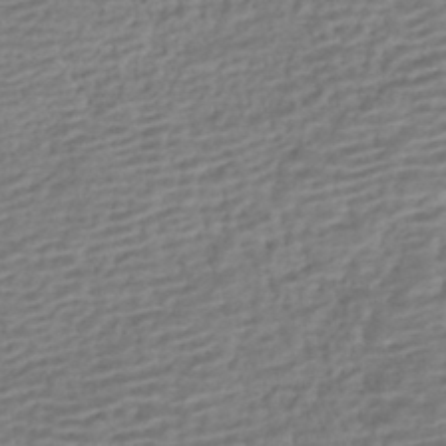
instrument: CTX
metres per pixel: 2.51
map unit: HNhu
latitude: -43.0864
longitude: 101.1620
